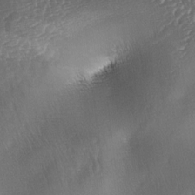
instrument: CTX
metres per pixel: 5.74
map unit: lAa
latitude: -4.4251
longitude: -128.7435
